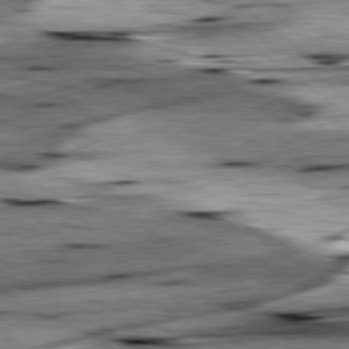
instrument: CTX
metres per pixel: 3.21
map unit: lApd
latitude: 79.3482
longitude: -48.2334
